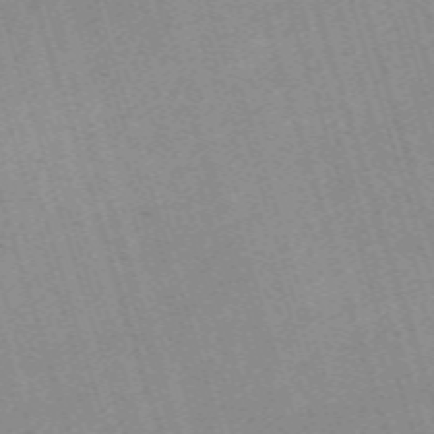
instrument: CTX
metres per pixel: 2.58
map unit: eHh
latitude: -62.8030
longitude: 51.7478
